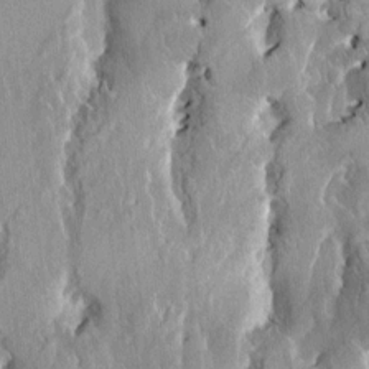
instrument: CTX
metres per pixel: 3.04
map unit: HNhu
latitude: 2.4034
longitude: 8.1417
